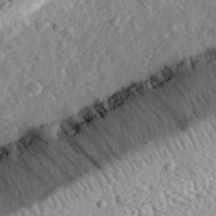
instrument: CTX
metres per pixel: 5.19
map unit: eHh
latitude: 34.4034
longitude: -78.8002
